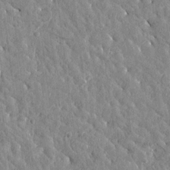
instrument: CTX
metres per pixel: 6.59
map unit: Htu
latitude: -3.4076
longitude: 175.8611
